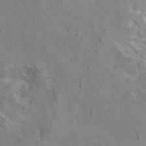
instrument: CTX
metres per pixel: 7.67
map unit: eAb
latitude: 46.1767
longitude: 110.8785
